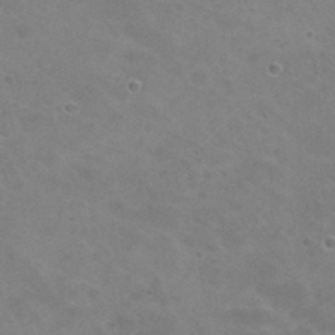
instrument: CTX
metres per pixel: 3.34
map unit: Hto
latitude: 30.7247
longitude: -47.5183
